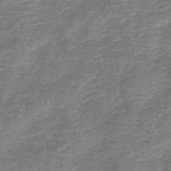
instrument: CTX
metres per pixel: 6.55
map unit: lHb
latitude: -41.8044
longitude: 78.5573
